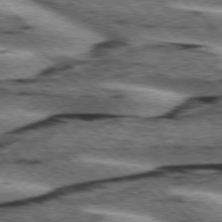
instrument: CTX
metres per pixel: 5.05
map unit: lApd
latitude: 75.9339
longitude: -79.5560
